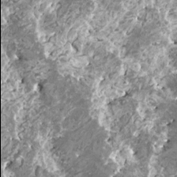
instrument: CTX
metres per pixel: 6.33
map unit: HNhu
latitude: 0.4412
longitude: 6.0094
